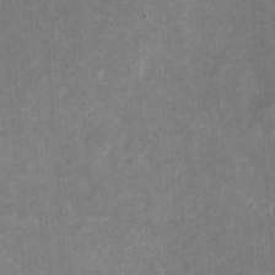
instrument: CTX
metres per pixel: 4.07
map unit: eHh
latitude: 4.4034
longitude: -70.5168
